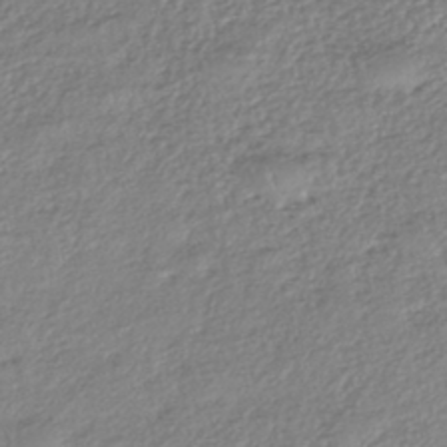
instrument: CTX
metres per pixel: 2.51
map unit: eHh
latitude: -43.2187
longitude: 122.3495
